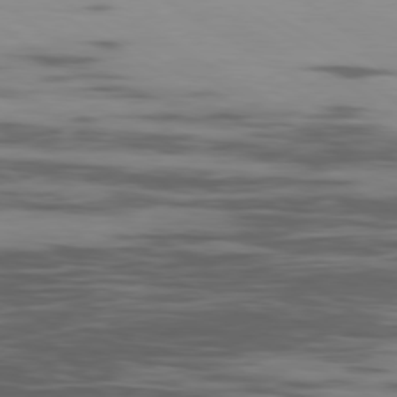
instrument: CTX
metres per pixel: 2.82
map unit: Ap
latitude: -80.1984
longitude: -103.1025
